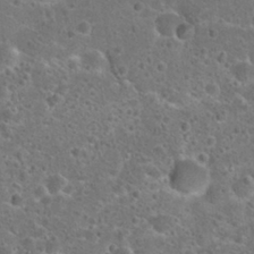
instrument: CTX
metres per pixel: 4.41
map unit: Hto
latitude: 22.5735
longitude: -48.1011
